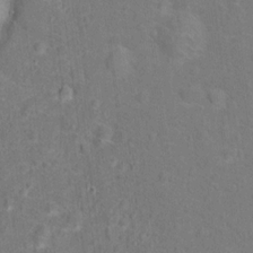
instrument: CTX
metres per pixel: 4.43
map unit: Hto
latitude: 15.0459
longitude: -41.7449
